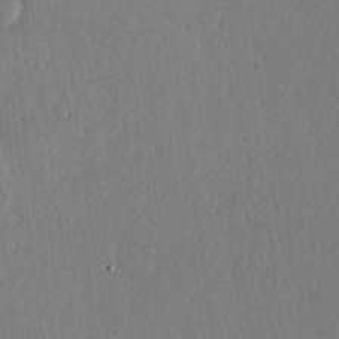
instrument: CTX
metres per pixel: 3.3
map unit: lHvf
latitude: 18.8569
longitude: -115.6127
